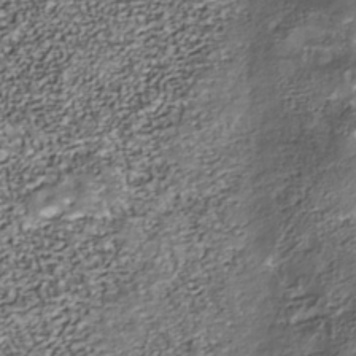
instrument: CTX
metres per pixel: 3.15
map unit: Nhu
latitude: -38.5196
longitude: -81.4993
